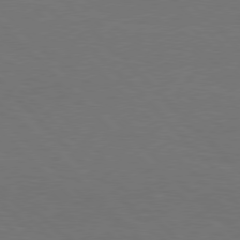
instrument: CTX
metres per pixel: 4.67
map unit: Hpe
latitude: 76.8758
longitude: -131.9906
